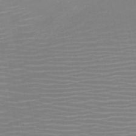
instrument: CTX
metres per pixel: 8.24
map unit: HNb
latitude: -51.1998
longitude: -47.4427
